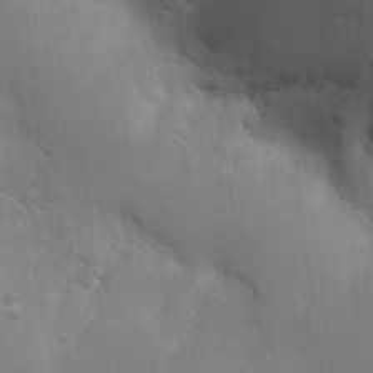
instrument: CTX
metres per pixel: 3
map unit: Nhu
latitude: 16.1578
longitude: -78.3279
